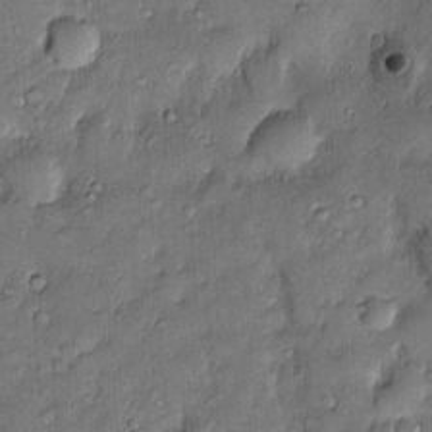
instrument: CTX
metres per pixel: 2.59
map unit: Htu
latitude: -6.6329
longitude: 158.6518
